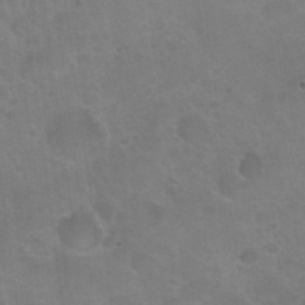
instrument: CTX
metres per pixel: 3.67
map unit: Nhu
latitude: 24.8002
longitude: -51.2914
